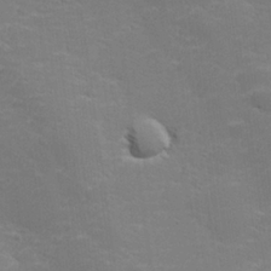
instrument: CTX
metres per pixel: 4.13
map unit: lHvf
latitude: 24.9702
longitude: 142.1983
